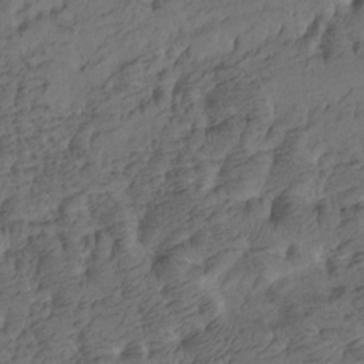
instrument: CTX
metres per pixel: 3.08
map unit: Htu
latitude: -6.2550
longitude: -179.7639
